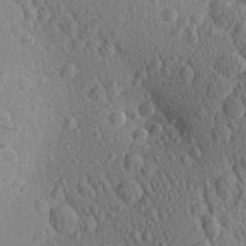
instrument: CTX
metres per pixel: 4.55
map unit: Aa
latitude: 24.0633
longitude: -144.8569
